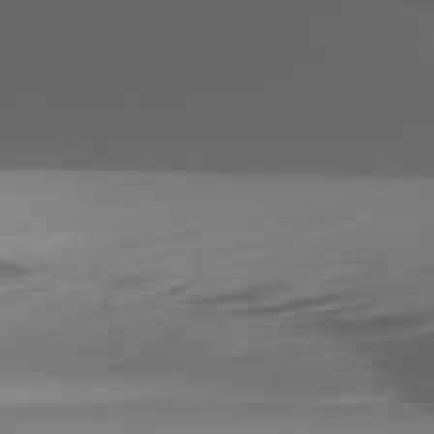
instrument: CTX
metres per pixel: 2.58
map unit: Ap
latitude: -76.4440
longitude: -70.8191
